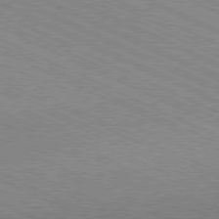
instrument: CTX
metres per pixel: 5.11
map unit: Hpe
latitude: -81.2376
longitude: 15.8423
